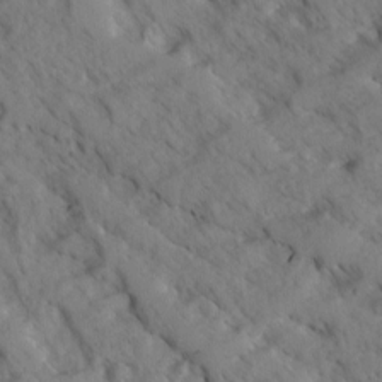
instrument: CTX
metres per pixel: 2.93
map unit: Ave
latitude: -0.8408
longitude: -111.0837
